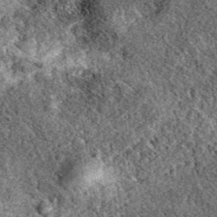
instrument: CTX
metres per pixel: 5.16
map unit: eAb
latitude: 39.2348
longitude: 111.2565
